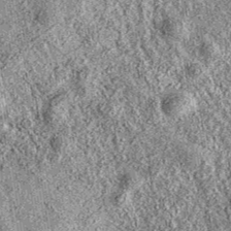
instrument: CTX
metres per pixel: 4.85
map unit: eAb
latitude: 36.8002
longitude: 111.3699
